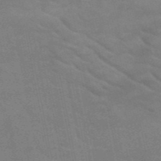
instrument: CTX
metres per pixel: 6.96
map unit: HNb
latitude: -53.3320
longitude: -45.4993
